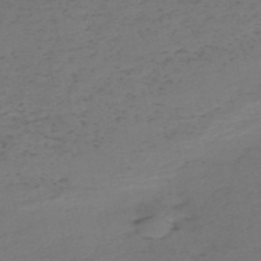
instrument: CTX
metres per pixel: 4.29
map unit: HNb
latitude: -55.8423
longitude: -44.0822
